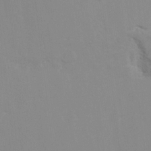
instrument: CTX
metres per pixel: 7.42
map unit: Hto
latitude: 7.7072
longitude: -34.8569
